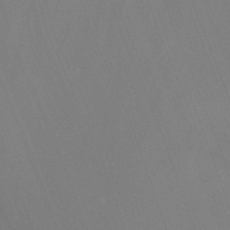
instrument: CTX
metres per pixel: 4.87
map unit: Ht
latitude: -3.1431
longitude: -27.0270
